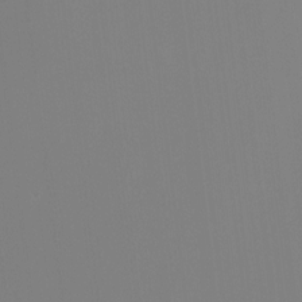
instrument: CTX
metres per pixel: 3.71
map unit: Nhu
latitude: -15.7478
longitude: -49.9528
